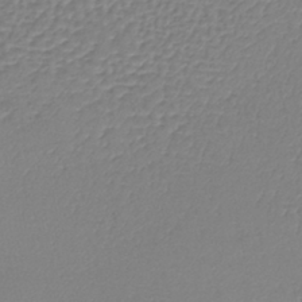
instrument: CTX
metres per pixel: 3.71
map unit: lHb
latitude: -41.3132
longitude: 61.4832
